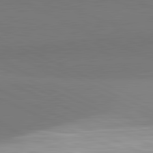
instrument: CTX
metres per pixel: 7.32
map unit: lApd
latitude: 81.7827
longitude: 150.9731
